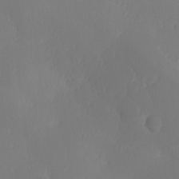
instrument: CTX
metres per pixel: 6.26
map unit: Ave
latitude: 1.5182
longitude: -113.4804
